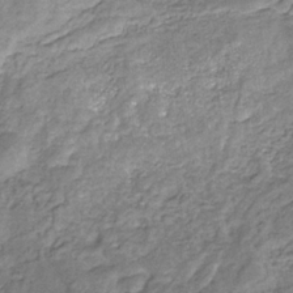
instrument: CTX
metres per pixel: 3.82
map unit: eHb
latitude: -30.9919
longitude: 68.7274
